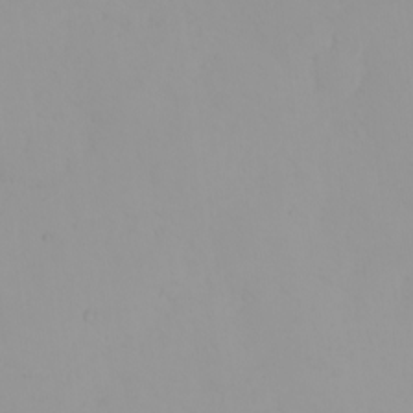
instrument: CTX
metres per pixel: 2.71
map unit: eHh
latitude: -1.4644
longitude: 19.5966
